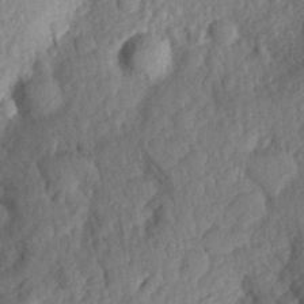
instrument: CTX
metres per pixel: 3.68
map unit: Aa
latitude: 25.9528
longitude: -146.2145
